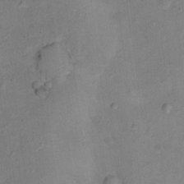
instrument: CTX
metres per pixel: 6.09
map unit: Ht
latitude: 12.8569
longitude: -40.3467
